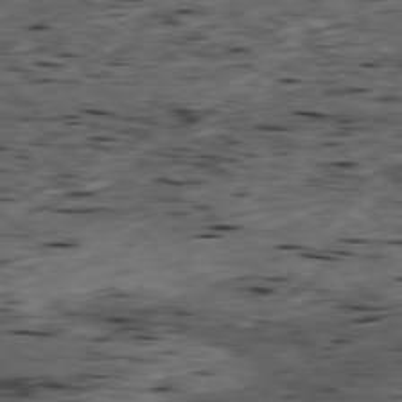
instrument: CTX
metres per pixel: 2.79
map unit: Ap
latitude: -79.4265
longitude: -91.1214
